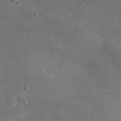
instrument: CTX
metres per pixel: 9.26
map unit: Ht
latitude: -2.4251
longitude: -19.7071
